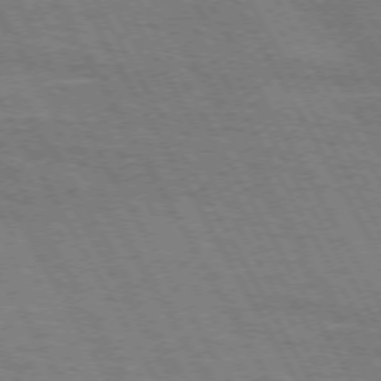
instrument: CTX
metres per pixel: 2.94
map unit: lApd
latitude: 71.7449
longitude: -55.4993
